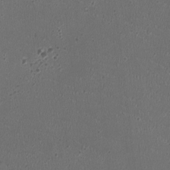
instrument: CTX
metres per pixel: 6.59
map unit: HNhu
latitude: -2.8407
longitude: -2.9136
